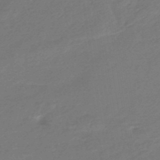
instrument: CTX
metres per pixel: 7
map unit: HNhu
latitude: -46.0283
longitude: 89.8422
